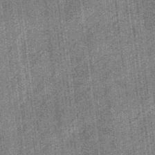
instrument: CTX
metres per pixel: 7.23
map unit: eHb
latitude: -32.6141
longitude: 73.9556
